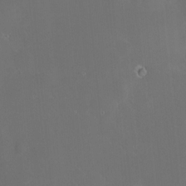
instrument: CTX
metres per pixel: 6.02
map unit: HNhu
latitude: 5.9150
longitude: 13.8045
